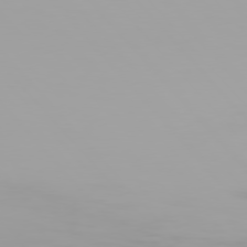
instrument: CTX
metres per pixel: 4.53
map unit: Hpe
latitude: 76.2900
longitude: -135.7638
